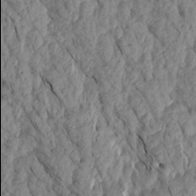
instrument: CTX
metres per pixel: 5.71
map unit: Aa
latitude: 17.9339
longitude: -145.9906
